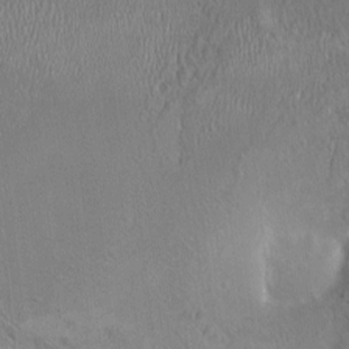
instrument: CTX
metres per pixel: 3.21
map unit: HNhu
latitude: 4.6113
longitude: 4.8597
